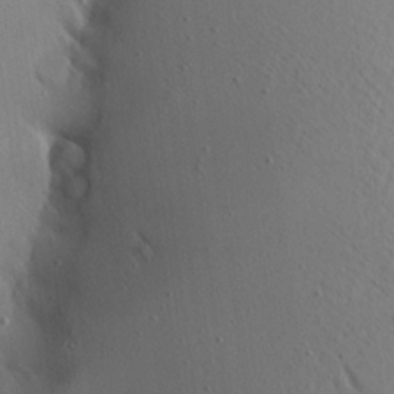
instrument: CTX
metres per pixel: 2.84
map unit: Aa
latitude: 20.9892
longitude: -143.8961
